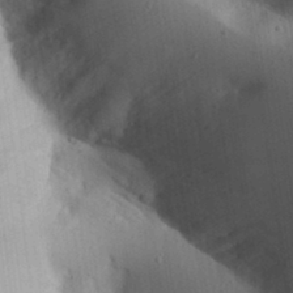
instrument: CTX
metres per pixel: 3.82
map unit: Aa
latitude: 32.0444
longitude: -144.4412
